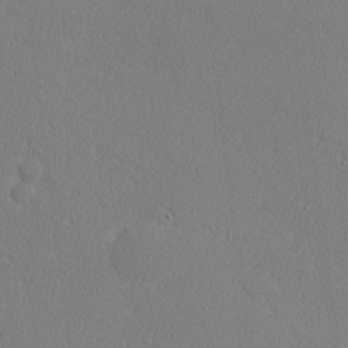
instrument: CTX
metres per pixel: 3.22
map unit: Nhu
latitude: 1.0458
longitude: -78.2334
